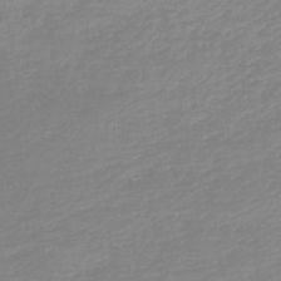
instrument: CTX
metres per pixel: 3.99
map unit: lHb
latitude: -44.5385
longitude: 72.2550
